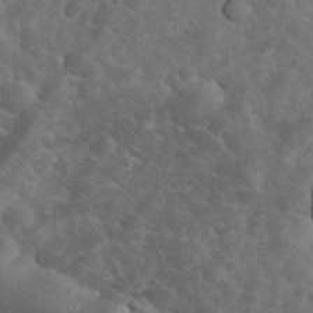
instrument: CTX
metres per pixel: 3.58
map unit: eHh
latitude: 33.9339
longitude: -66.7246
